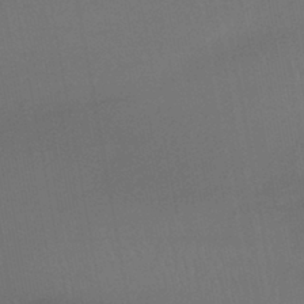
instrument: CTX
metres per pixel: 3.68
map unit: lHb
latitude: -42.6140
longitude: 74.0850
